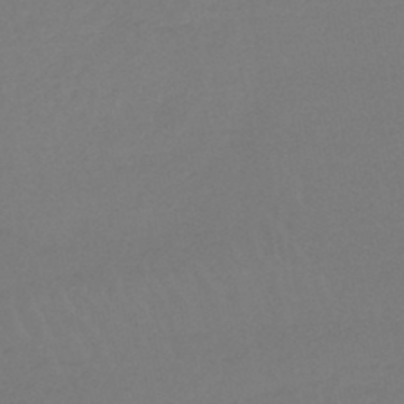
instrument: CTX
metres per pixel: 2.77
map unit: lHb
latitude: -44.6141
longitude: 64.4629
